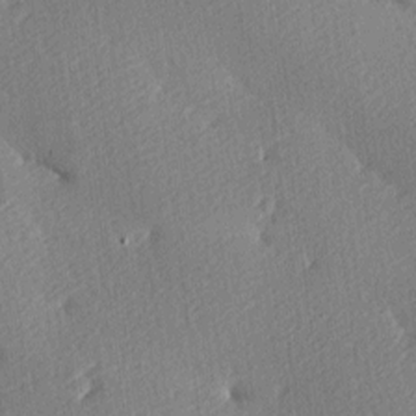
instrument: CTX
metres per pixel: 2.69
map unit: lAa
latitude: -9.1809
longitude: -127.4616
